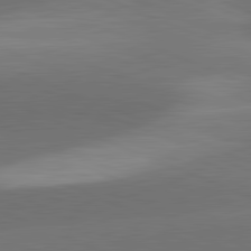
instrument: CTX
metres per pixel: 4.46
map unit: lApd
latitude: 82.1388
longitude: -155.7827
